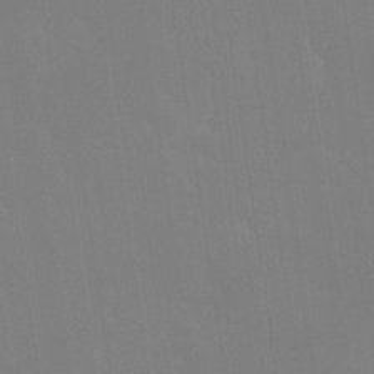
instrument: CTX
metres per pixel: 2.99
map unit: Nhu
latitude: 30.3845
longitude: -57.9339
